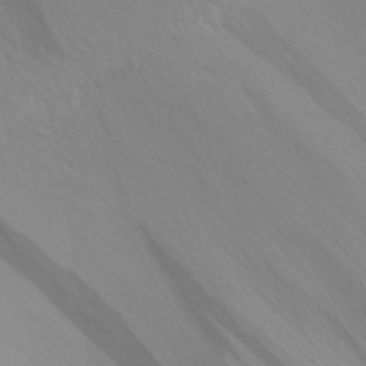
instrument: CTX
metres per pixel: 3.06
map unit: Aa
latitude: 28.8380
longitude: -133.3860
